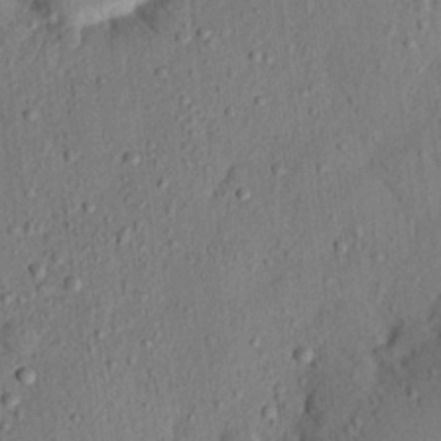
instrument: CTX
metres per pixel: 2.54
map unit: eHh
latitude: 23.9150
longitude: -79.9150
